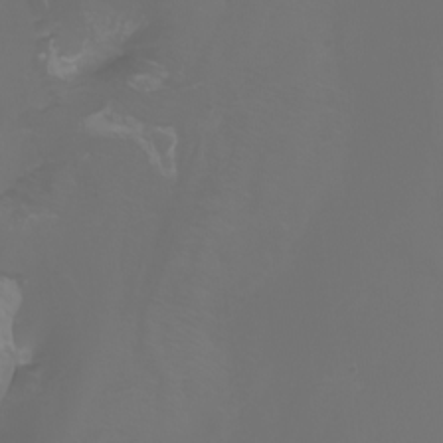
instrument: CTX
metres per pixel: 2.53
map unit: Nhu
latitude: -7.8611
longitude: -83.5749
